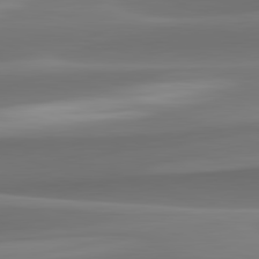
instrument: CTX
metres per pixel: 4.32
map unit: lApd
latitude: 82.2333
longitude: -163.4427
